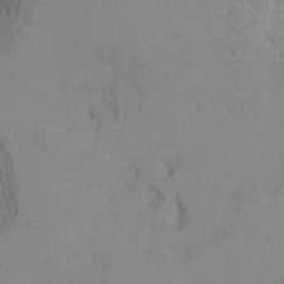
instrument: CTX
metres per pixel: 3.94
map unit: Hto
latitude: 7.5938
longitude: -35.7260
